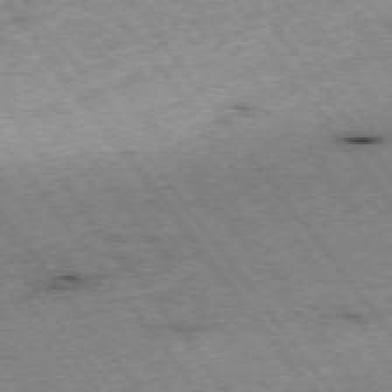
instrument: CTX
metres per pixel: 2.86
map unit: Hpe
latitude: -75.3132
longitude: -17.8394
